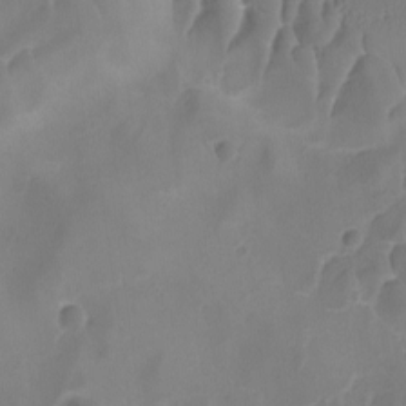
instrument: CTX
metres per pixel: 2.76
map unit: Ave
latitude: -8.2928
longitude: -122.4412
